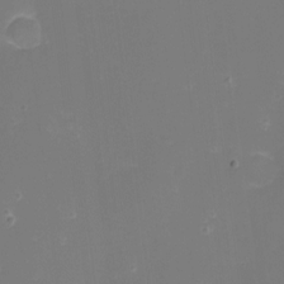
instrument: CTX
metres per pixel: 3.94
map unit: Nhu
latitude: -8.5007
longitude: -82.1955
